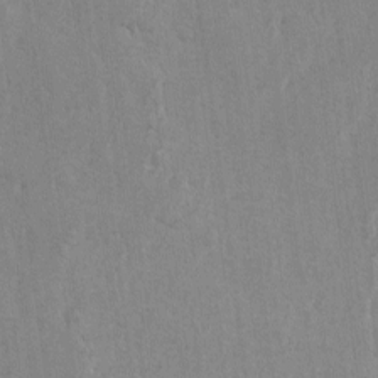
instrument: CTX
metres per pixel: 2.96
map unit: lAvf
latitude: -6.3873
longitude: -114.5545
